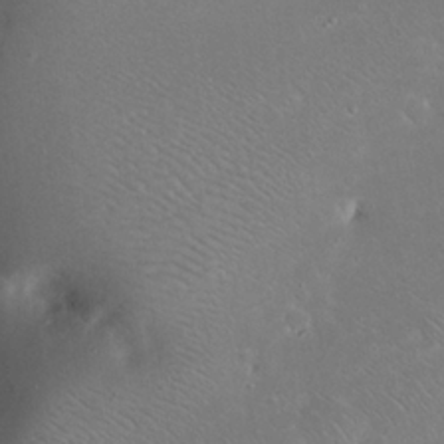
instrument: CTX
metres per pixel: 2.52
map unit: Nhu
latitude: 23.7450
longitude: -71.1403
